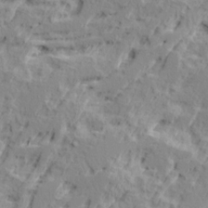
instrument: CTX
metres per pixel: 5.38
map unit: Ave
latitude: 15.8206
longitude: -137.7450
